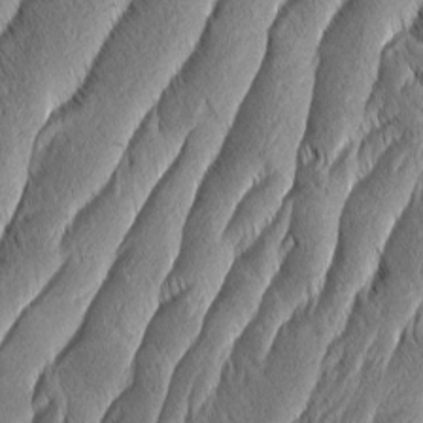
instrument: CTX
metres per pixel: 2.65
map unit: Aa
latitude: 7.9339
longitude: -130.4601
